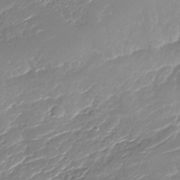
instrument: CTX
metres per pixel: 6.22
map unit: Nhu
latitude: -29.8611
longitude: -71.8394
